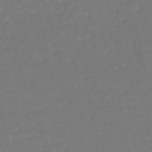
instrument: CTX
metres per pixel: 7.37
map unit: HNhu
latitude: -46.6707
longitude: 105.6722
